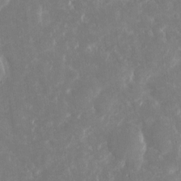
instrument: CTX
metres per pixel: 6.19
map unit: eHh
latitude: 5.4804
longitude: -70.2522
